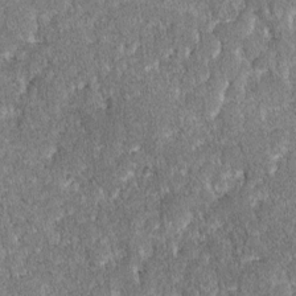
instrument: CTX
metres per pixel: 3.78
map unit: lAvf
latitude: -8.3306
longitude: -111.6316
